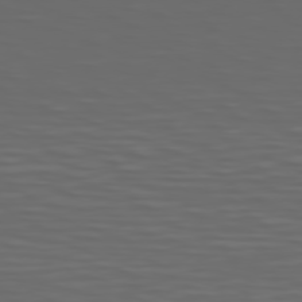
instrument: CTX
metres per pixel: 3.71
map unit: Hpe
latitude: 74.8947
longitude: -126.1200
